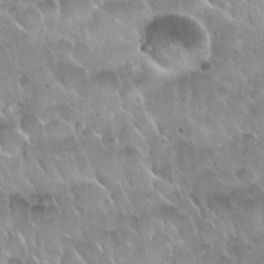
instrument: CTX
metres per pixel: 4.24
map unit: Nhu
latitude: 30.1767
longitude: -54.5735
